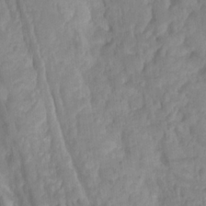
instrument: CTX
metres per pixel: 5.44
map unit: Ht
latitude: -4.3684
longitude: -62.6869
